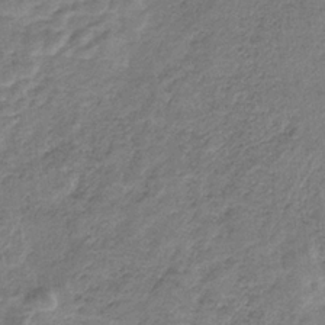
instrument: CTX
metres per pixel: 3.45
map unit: HNb
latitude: -33.0298
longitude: 59.3698
